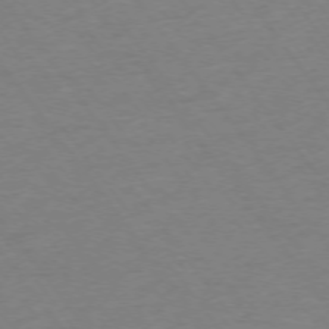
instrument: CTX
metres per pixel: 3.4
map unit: Ap
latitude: -74.8975
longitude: -67.4993
